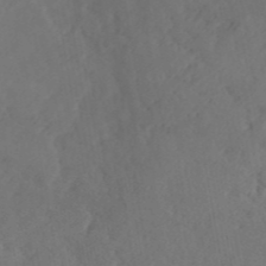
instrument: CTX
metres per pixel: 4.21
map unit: ANa
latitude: 41.4804
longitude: 52.9919
